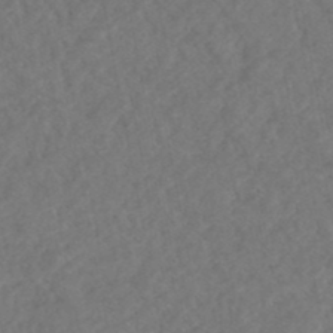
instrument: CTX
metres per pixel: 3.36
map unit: HNhu
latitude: -48.2173
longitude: 97.1242
